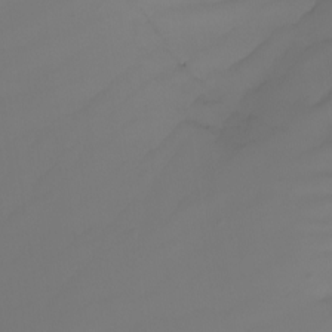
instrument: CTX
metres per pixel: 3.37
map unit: Nhu
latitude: -4.5196
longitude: -76.7624
